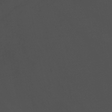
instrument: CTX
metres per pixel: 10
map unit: Ht
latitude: -14.9731
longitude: -51.1403
